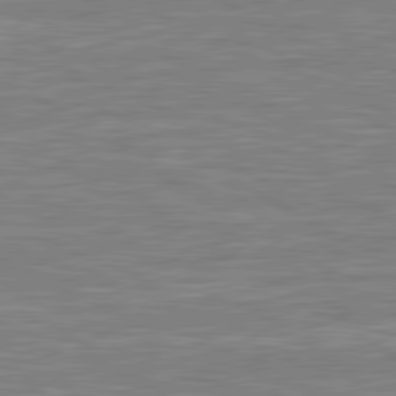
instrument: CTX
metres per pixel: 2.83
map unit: lApd
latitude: 80.8380
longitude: -172.7246
